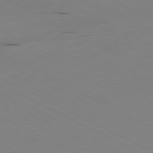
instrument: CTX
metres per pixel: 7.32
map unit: Ap
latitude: -80.6708
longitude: -94.4790
